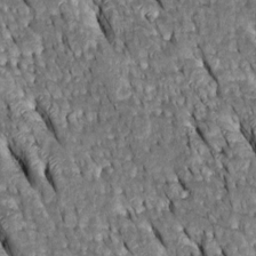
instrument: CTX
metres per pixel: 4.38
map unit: Htu
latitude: -0.6330
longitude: 148.8597
